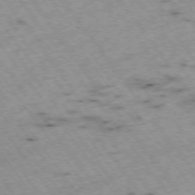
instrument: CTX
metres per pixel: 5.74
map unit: Hpe
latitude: -74.5007
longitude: 4.2928
